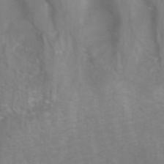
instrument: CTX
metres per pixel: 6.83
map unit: ANa
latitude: 42.2712
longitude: 33.2376
